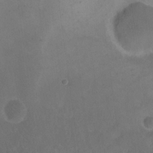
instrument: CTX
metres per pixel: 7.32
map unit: eHh
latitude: 18.9891
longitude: -65.0836
